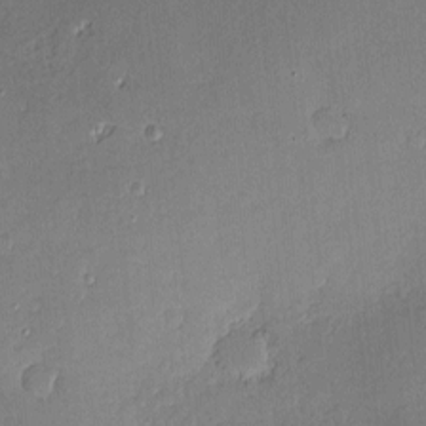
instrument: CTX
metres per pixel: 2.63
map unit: Hve
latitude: -9.4454
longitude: 175.5210
